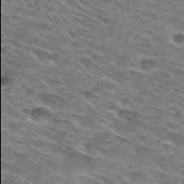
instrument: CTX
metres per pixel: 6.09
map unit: Hto
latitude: 29.5560
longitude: -45.9906
